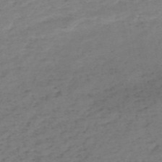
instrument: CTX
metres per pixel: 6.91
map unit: HNb
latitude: -55.9178
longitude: -44.1955
